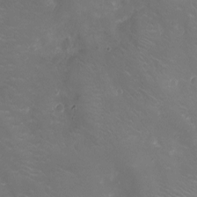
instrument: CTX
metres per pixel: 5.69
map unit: Ht
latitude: -7.8044
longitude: -19.1781
